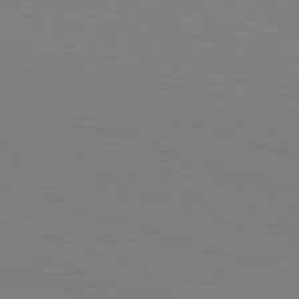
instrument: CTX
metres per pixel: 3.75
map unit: Hpe
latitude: -82.9164
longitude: 6.5384
